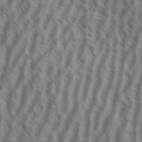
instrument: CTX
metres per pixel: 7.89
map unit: Aa
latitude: 33.8583
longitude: -139.0458
